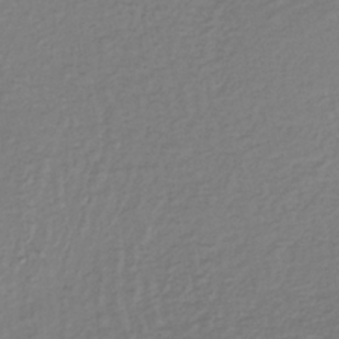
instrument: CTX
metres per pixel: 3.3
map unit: lHb
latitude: -34.2739
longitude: 64.2929
